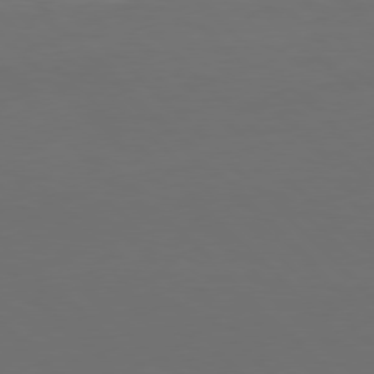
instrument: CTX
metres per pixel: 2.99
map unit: Hpe
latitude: 77.5938
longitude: -169.5560
